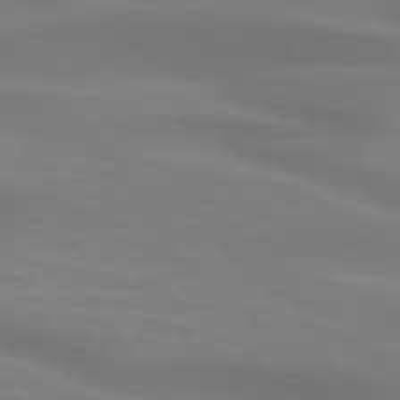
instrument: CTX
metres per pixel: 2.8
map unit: lApd
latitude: 74.3278
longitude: -48.6113
